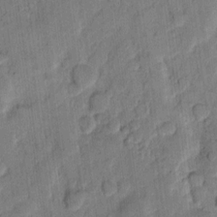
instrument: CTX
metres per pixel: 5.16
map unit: eHh
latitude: 11.2915
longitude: -65.8205
